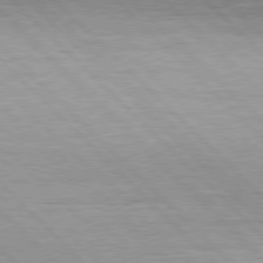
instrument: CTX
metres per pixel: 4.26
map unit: Hpe
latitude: 77.0647
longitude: -127.3671
